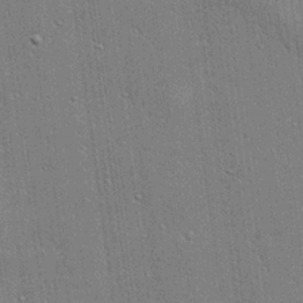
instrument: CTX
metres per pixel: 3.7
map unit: lHvf
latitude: 21.0459
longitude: 142.8596
